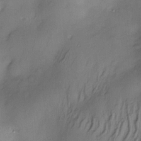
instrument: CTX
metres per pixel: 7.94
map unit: Nve
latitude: -22.6519
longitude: -137.8961
